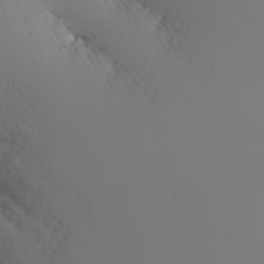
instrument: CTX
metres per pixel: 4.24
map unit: Nhu
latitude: -5.3320
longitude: -90.5546
